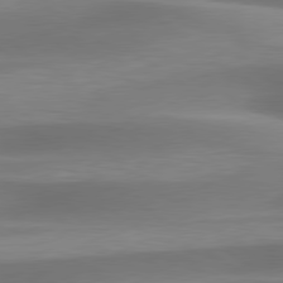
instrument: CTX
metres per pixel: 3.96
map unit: lApd
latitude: 79.6316
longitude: -91.3860
